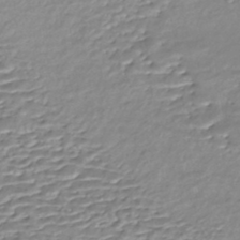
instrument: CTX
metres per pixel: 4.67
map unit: Nhe
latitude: -48.0094
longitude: -172.8569
